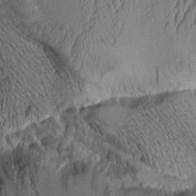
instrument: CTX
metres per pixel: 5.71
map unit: Aa
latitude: 9.1592
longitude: -128.3089
